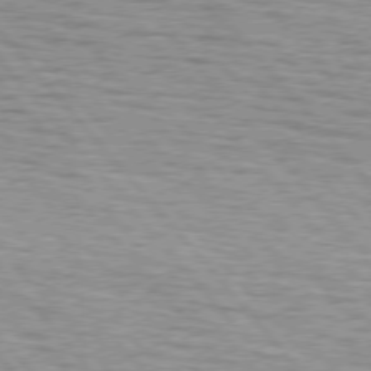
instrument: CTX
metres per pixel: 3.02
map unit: lApd
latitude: 75.6316
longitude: -82.5734
